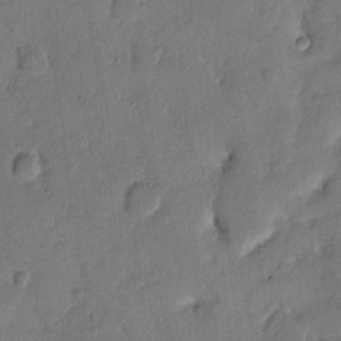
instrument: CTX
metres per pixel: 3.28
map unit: Hto
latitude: 7.7072
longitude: -62.2901
